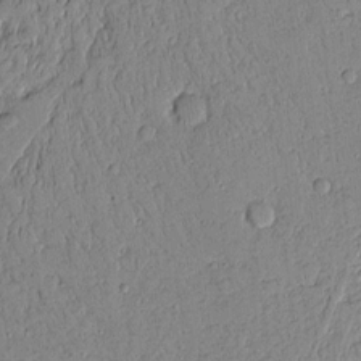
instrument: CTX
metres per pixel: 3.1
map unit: Aa
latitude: 10.5924
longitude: -129.1970
